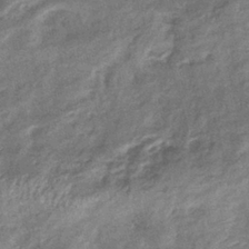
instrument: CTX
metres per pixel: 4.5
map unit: eHb
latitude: -38.9353
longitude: 76.1795
